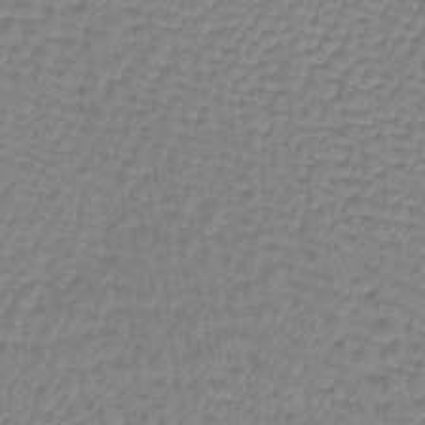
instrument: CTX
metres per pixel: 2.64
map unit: lHb
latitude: -40.3495
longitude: 63.9745
